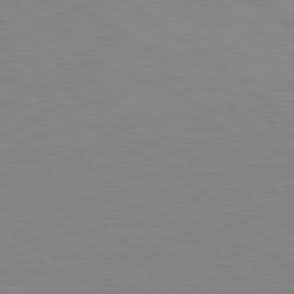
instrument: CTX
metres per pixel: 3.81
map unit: lApd
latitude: 79.1214
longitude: -172.8191
